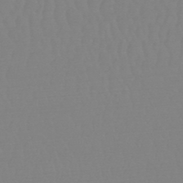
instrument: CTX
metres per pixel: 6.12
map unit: HNb
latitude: -49.0109
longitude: -50.4412
